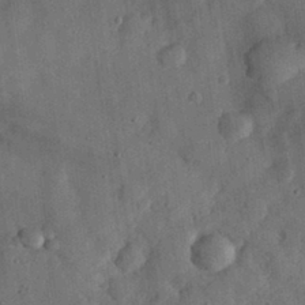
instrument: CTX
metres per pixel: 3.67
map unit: eHh
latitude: 30.4790
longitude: -71.7072
